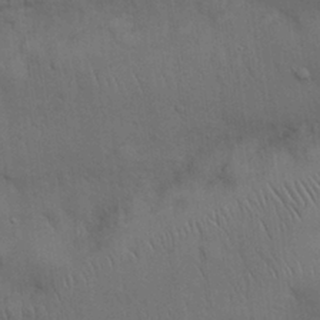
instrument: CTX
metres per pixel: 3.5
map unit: Nhu
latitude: 27.6316
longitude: -69.5749
